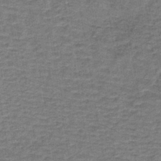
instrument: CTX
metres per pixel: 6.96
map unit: lHb
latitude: -40.4062
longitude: 59.3509
